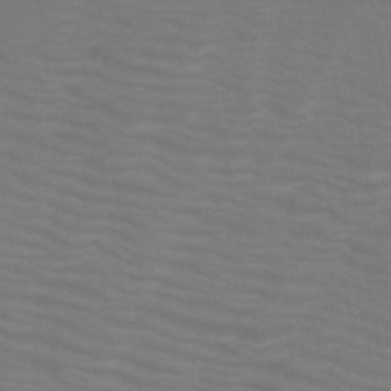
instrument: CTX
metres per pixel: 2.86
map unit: HNb
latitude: -49.7667
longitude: -50.6868
